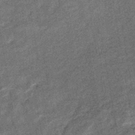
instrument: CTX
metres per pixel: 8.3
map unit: eHb
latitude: -39.2754
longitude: 79.3887
